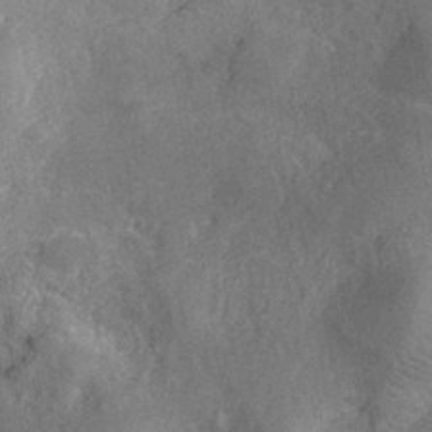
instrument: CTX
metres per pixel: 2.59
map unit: eHh
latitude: -40.4818
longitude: -29.6883
